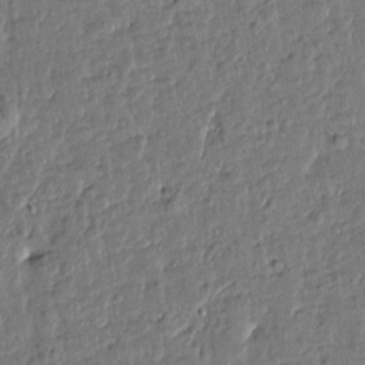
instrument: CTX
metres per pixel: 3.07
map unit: Htu
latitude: 0.3656
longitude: -179.3860
